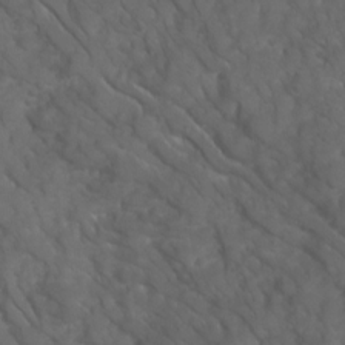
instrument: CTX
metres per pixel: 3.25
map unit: Ave
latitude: 16.4034
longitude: -132.5924
